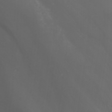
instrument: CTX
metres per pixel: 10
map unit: Nhu
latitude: -1.1620
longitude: -78.2145
